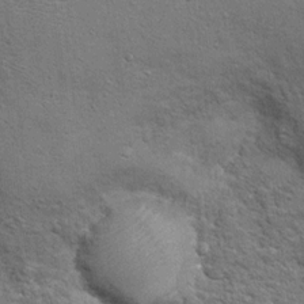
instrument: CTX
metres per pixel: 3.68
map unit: Hto
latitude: 11.2726
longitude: -37.1403
